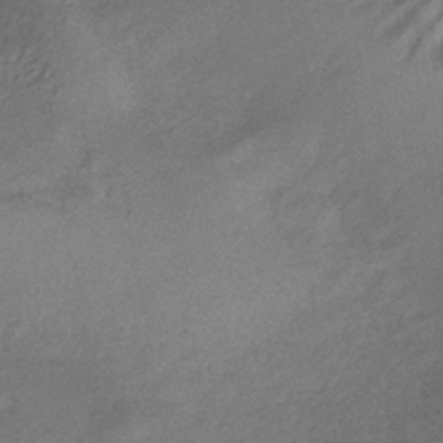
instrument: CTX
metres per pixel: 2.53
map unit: HNhu
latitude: -40.9919
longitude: 92.5385
